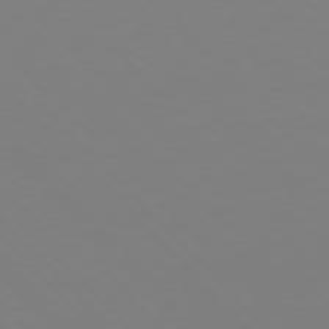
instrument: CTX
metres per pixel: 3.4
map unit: Hpe
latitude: 77.0836
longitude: -174.8380
